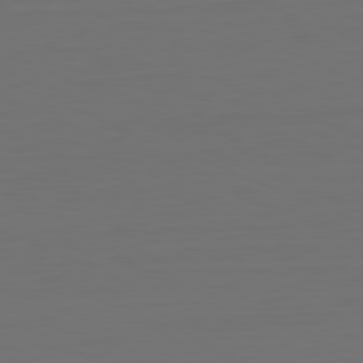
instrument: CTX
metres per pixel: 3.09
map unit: Hpe
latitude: -81.7856
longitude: 7.6533
